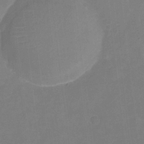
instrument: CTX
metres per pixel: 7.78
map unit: Nhu
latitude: -17.5966
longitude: -56.4601
